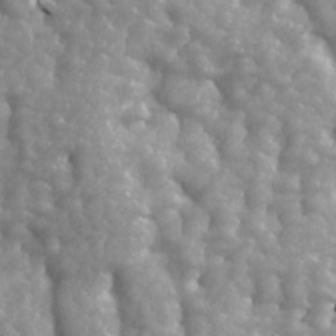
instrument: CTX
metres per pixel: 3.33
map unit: Ave
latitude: 13.7450
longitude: -104.9892
